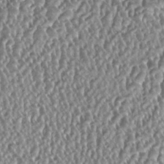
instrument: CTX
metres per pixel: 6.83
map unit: HNhu
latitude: 0.6490
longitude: 0.5196
